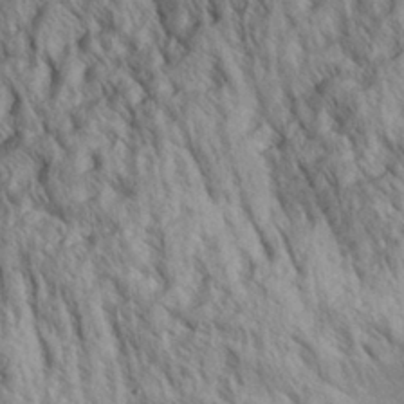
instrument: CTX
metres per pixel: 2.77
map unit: Aa
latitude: 30.1389
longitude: -138.2145
